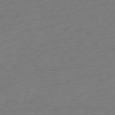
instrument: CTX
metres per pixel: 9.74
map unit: Ap
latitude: -76.2550
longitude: -64.2522
